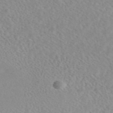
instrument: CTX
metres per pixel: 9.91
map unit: eAb
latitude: 44.6868
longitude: 114.4440
